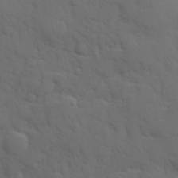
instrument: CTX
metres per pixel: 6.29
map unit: Hve
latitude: 25.0080
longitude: 148.2551
